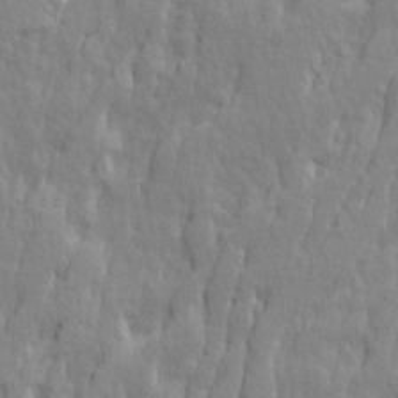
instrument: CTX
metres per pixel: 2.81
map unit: Ave
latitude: 14.4790
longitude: -134.3845
